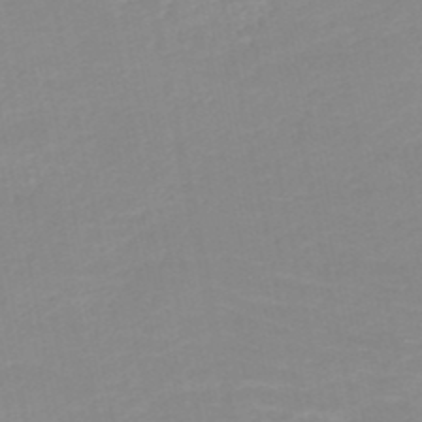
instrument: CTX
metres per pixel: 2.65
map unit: HNb
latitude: -49.7289
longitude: -47.8395
